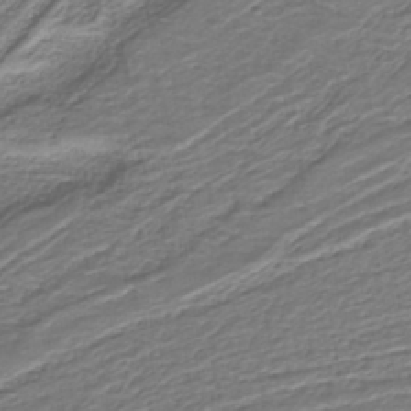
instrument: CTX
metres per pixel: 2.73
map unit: eAb
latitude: -38.9542
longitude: 53.0486
